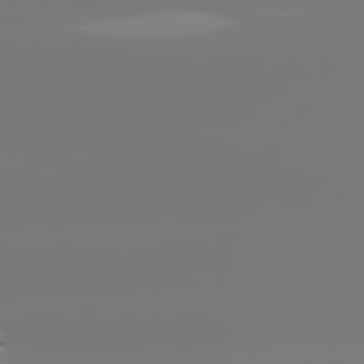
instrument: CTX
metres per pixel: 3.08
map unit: lApd
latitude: 81.4048
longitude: -150.9135
